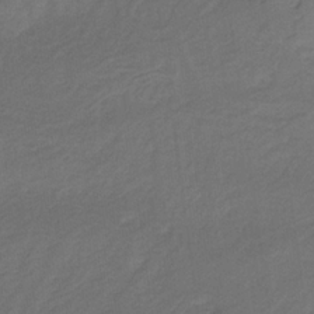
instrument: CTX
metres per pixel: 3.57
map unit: lHb
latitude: -32.0094
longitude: 64.3307
